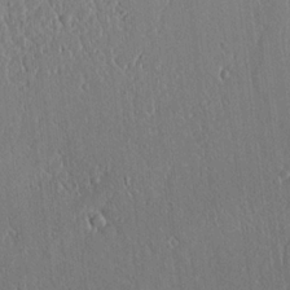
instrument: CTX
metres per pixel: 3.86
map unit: lAvf
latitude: 7.8583
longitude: 167.7855
